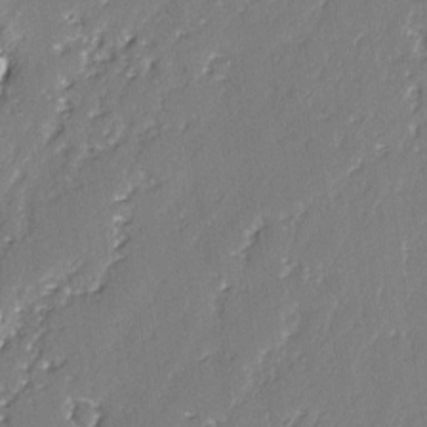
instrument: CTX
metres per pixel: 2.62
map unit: lAvf
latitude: -2.8407
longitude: -107.4049
